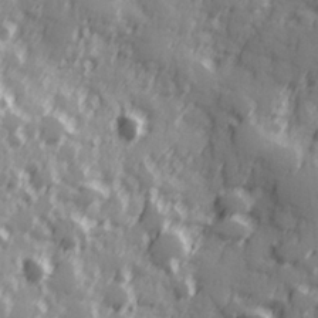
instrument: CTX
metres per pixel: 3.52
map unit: Hve
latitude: 25.9528
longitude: 146.8408
